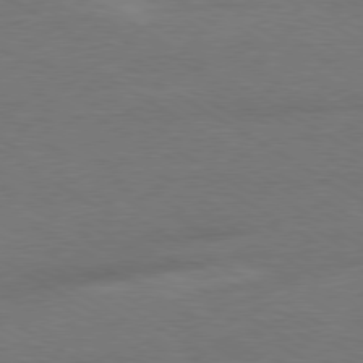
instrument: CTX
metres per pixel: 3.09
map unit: Ap
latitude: -80.2929
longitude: -87.6127
